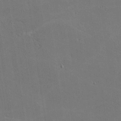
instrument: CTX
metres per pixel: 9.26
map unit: lHvf
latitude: -9.6722
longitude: -102.4223
